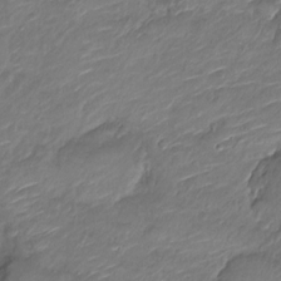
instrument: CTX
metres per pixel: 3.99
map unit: Nve
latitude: -17.8045
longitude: 107.3321
